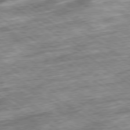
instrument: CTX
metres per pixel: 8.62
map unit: Ap
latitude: -79.6533
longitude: -47.5560
